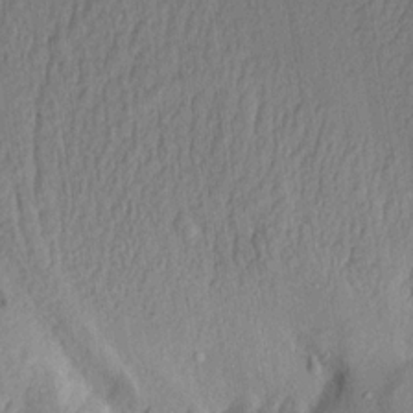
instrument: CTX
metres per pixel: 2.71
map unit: Aa
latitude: 14.1389
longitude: -144.5546
